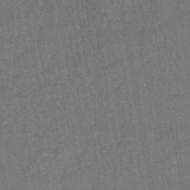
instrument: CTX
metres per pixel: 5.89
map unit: HNb
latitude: -45.1620
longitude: -37.5371
